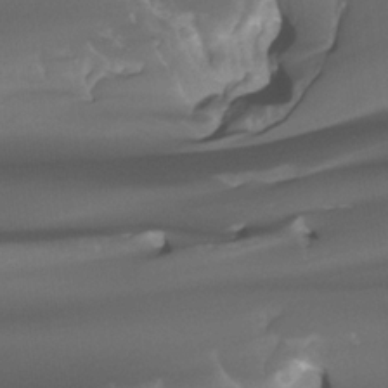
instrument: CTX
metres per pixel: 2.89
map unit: Htu
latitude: -13.3888
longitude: -71.3104
